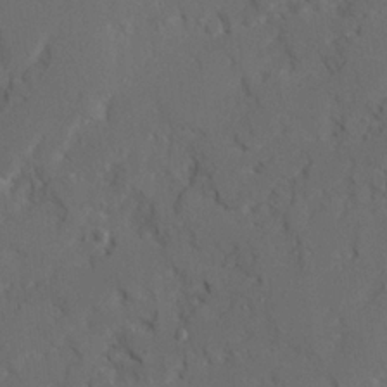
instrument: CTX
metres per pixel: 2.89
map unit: Ave
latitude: 22.5546
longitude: -130.9136
